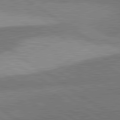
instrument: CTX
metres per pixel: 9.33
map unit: lApd
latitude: 81.4804
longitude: 140.4629
